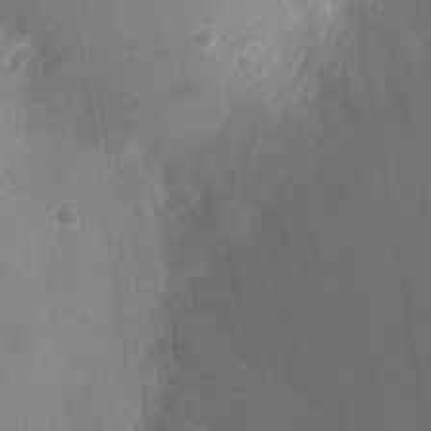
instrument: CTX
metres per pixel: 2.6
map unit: Ht
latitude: -5.8611
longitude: -29.3670
